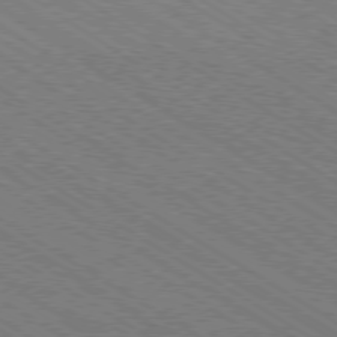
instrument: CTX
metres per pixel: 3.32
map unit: Ap
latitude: -79.4454
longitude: -79.0837
